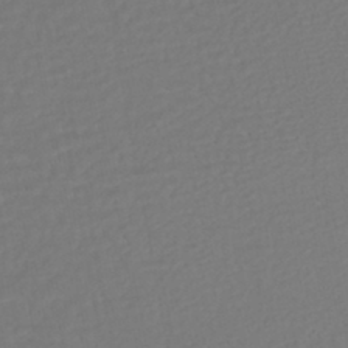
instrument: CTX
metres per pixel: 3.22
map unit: HNhu
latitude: -45.4077
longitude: 103.5021
